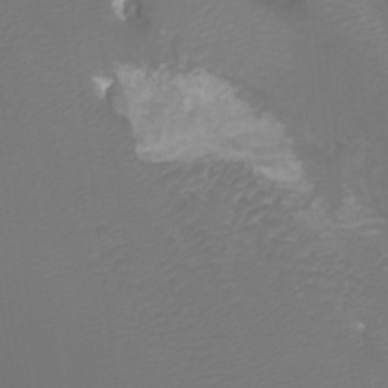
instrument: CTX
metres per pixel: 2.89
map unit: Htu
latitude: -11.0864
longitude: -74.4034
